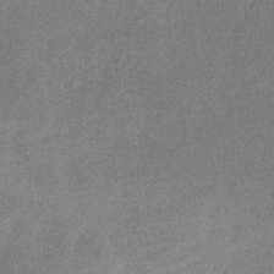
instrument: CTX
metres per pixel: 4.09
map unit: eHb
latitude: -31.6911
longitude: 67.8611
